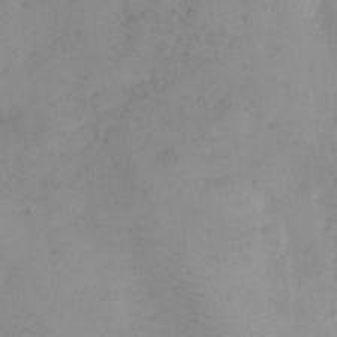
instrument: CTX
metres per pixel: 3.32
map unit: eHh
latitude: 11.2159
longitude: -62.7247
